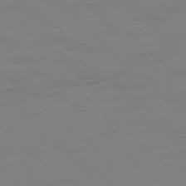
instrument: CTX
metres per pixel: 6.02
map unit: Ap
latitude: -77.8422
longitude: -57.8394
